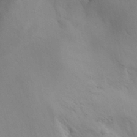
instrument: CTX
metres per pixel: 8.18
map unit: Aa
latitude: 30.1200
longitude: -143.8395
